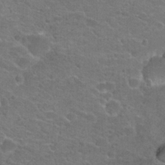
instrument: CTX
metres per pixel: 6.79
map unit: Hto
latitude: 21.6694
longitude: -43.7450
